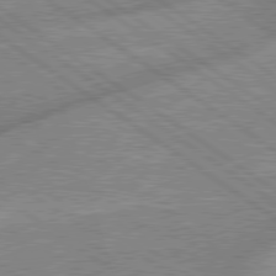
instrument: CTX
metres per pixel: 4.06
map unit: lApd
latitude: 79.1403
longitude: -171.8772
